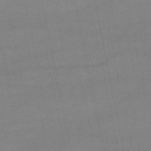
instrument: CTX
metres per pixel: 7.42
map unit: lHb
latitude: -46.7463
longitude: 70.0283
